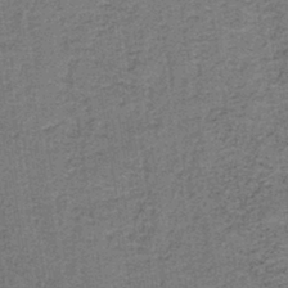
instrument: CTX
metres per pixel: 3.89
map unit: lHb
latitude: -40.5196
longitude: 55.1053
